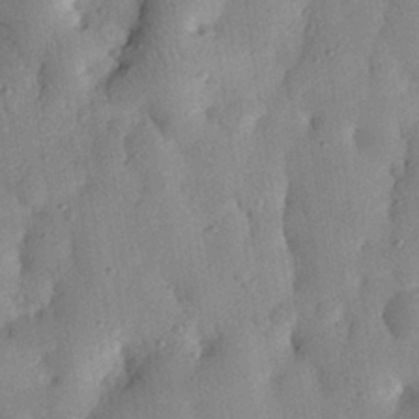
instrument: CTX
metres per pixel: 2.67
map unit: eHh
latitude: 27.6505
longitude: -76.1766
